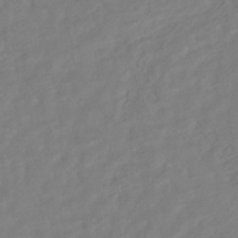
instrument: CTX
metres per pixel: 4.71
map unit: HNhu
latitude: -45.1998
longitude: 103.4077
